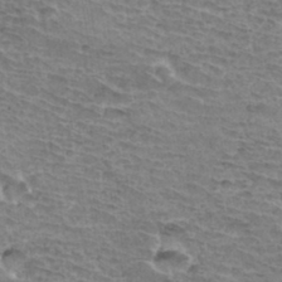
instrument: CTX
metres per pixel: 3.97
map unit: Hto
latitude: 35.1781
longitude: -43.4049
